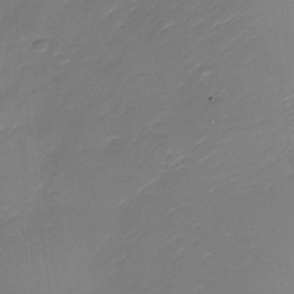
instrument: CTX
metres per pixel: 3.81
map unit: Nhu
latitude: -29.3132
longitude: -73.9339
